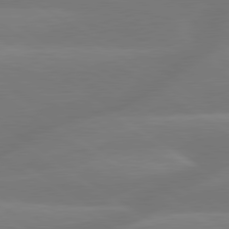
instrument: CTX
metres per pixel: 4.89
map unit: lApd
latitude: 79.6316
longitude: -149.5938
